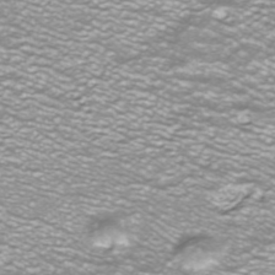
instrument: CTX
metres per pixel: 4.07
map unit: ANa
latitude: -40.1795
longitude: 102.9542
